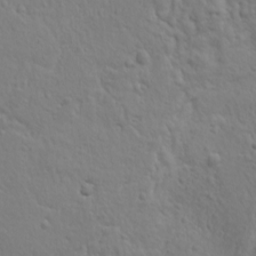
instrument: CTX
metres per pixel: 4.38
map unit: Ave
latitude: 18.2522
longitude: -133.1781
